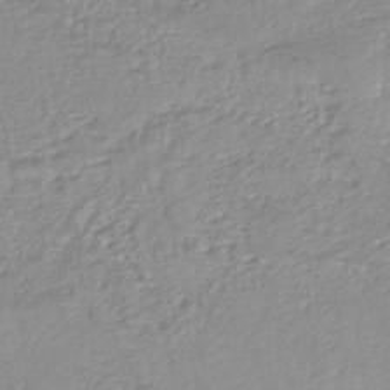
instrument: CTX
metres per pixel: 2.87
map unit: HNhu
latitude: -47.5399
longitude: 96.2173
